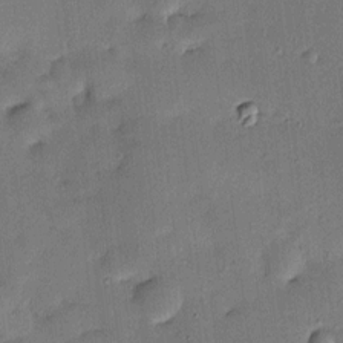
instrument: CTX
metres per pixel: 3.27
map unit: HNhu
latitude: 6.4034
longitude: 15.4644
